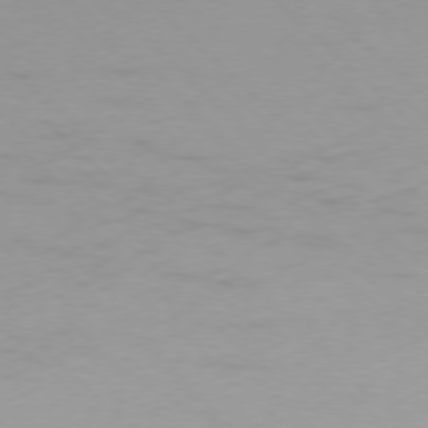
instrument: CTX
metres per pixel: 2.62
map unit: Ap
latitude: -77.5588
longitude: -70.5923
